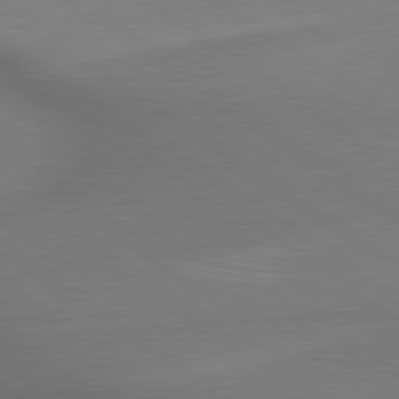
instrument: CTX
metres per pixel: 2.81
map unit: lApd
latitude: 79.5371
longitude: 178.8975
